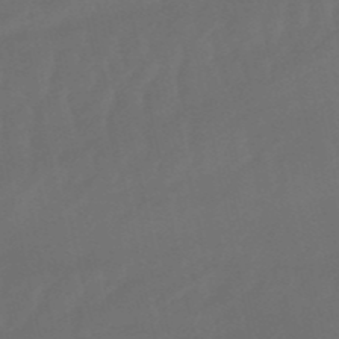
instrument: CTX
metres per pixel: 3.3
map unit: lHb
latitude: -50.8408
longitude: 81.1053
